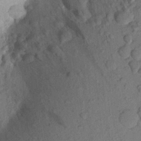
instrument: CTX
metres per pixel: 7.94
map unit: Aa
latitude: 22.4034
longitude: -147.6127
